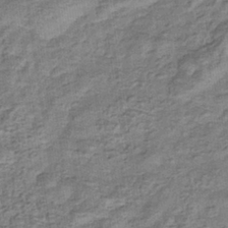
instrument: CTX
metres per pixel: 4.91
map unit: eHb
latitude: -34.3306
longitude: 76.2173
